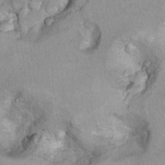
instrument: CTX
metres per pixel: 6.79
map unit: Ht
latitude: 9.1970
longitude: -31.7828
